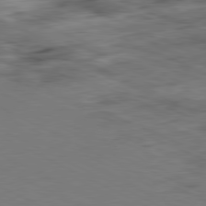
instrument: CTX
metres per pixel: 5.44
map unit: Ap
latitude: -81.7289
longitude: -71.8205
